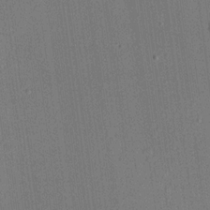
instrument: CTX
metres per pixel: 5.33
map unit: lHvf
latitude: 20.6302
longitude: 144.2551
